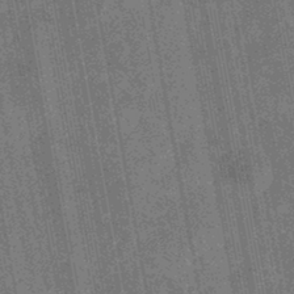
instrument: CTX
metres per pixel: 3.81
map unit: eHb
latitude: -29.7856
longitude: 70.1228
